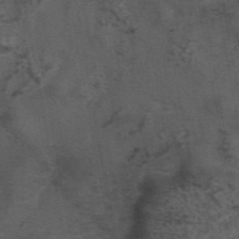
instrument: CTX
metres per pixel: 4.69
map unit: eAb
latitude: 43.6883
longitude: 106.6708
